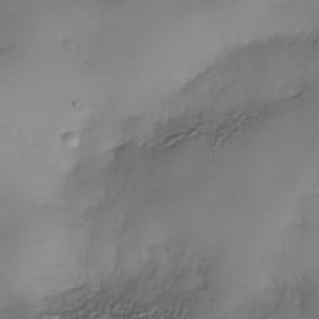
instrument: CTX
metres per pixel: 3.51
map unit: Nhe
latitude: -34.8975
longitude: -143.8961
